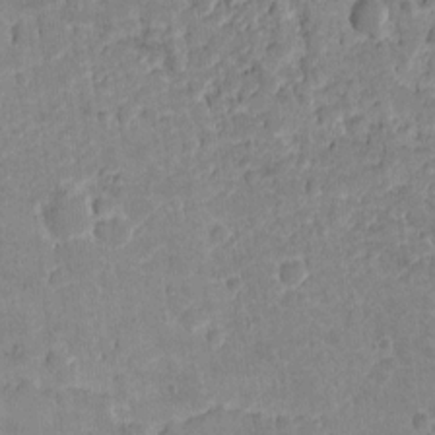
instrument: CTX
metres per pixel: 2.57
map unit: eHh
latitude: 4.4034
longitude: -69.4427
